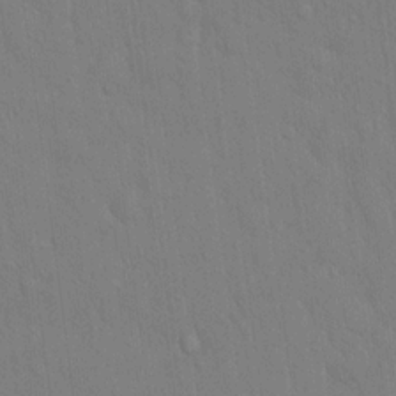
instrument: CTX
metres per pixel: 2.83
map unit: Hto
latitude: 16.3656
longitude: -57.8016
